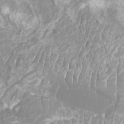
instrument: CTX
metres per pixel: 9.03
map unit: Nhu
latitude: -9.6533
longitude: -75.9717
